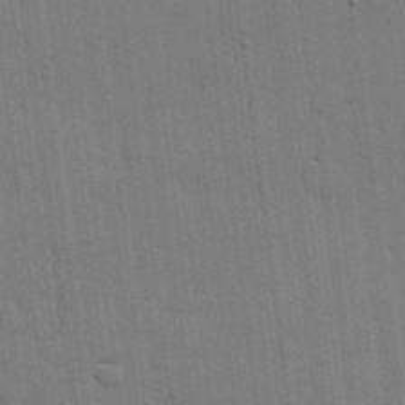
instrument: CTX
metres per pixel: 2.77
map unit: lHvf
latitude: 18.5168
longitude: -113.6883
